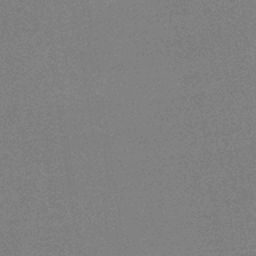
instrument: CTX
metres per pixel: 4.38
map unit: HNb
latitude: -34.8219
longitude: 53.1053
